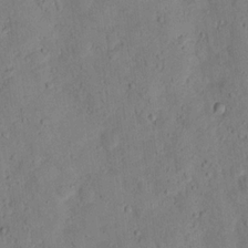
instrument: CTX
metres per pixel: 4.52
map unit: lHvf
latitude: 13.1781
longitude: 177.8422
